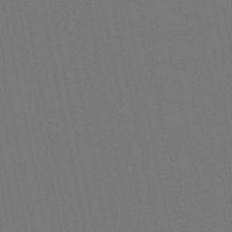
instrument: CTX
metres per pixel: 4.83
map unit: lHb
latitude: -49.7856
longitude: 75.2754
